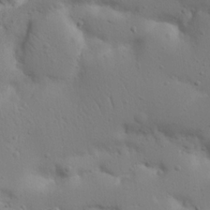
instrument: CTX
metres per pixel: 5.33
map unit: Nhu
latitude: 21.8206
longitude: -73.9717
